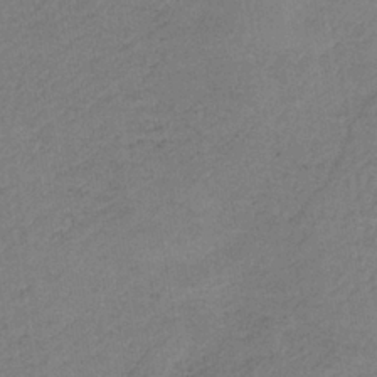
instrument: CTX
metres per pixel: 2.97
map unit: HNb
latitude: -33.9745
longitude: 62.4251
